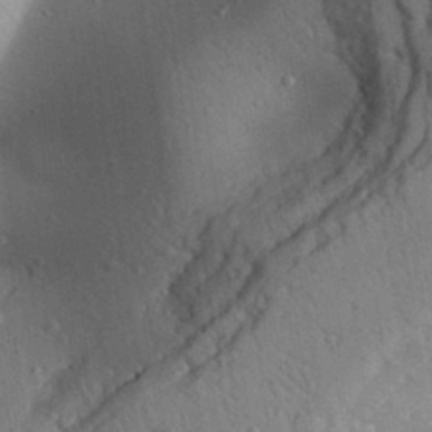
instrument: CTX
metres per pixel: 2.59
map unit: Aa
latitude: 31.3482
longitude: -144.2333
